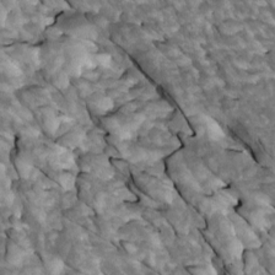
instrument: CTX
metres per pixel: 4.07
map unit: Htu
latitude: 1.6882
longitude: 143.7666
